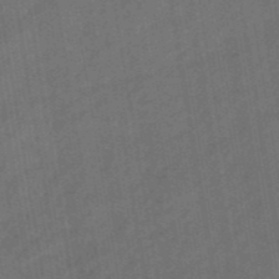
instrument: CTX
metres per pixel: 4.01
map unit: eHb
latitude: -43.2564
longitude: 86.9731
